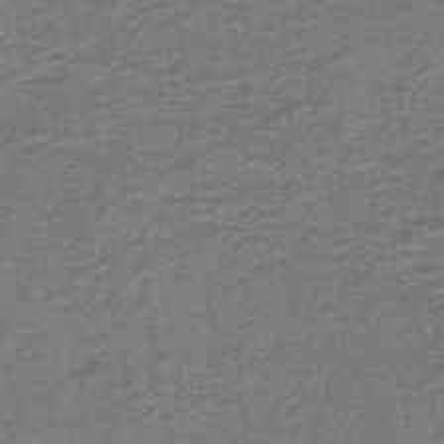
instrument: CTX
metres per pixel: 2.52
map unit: HNb
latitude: -39.3132
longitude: 50.9731
